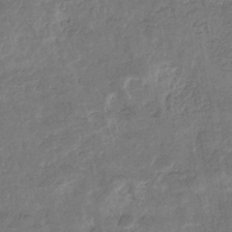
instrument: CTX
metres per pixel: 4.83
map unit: eHb
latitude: -34.2928
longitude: 77.1053
